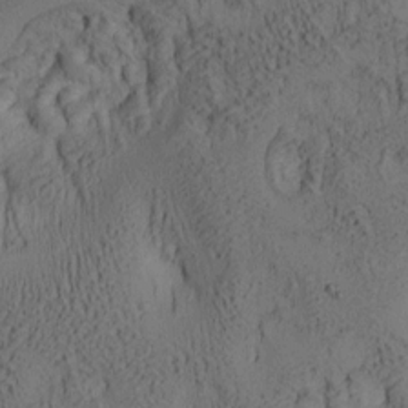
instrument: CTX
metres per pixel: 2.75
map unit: lAa
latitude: 6.6490
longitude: -114.8946
